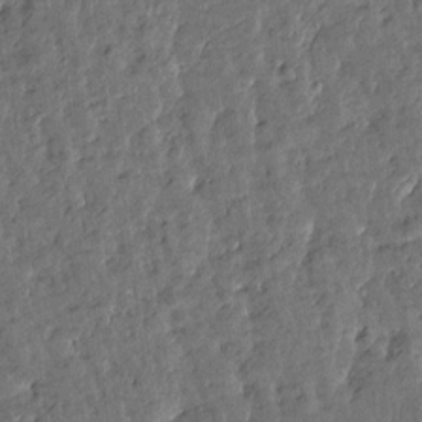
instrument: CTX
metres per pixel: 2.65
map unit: Htu
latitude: 0.1011
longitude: -179.4427
